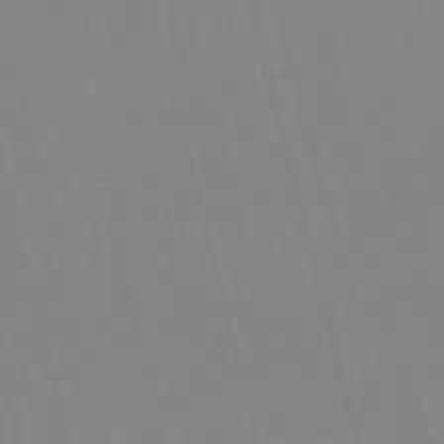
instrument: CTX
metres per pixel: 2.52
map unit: Nve
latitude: -57.7477
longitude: 61.9367
